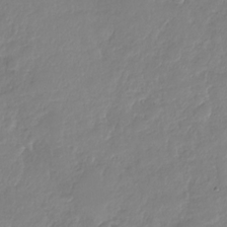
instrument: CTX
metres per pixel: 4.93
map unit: Nhu
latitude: -29.0864
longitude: -61.8016
